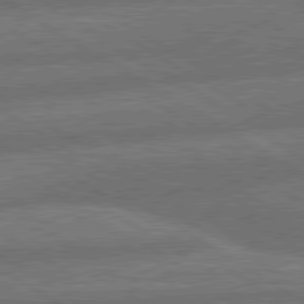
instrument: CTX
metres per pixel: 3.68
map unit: lApd
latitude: 79.9906
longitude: -162.3279
